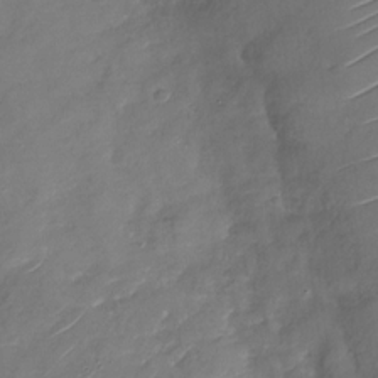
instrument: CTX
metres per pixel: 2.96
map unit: Nhu
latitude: -29.3132
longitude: -73.7261
